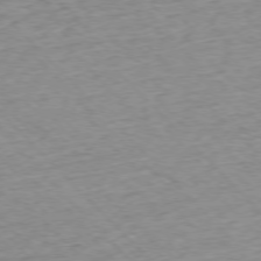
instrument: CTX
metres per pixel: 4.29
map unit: Ap
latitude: -76.7085
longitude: -87.4426
